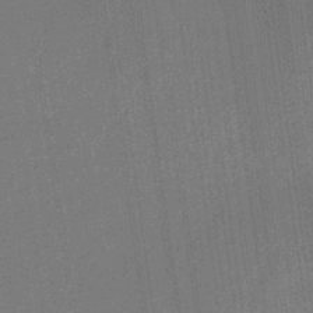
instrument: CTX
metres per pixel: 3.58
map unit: HNb
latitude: -32.2740
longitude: 56.8030
